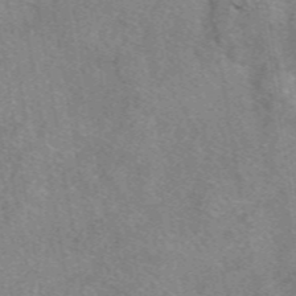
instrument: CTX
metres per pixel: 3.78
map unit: eAb
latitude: 48.7057
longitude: 110.7274
